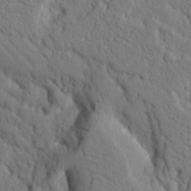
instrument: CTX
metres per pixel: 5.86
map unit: eHh
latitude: 25.2348
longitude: -77.5371
